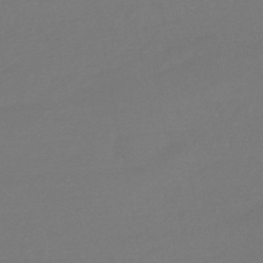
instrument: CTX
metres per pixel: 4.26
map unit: eHb
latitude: -46.8597
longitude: 87.7478
